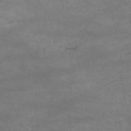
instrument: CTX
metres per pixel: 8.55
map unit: HNb
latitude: -53.0864
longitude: -41.4804
